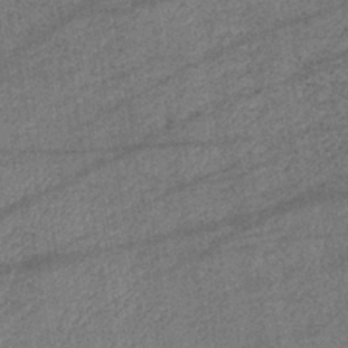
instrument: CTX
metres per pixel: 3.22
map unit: lHb
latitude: -39.1620
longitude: 74.2551
